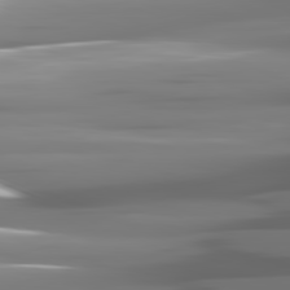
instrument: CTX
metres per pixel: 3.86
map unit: lApd
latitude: 81.5749
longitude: -142.1956
